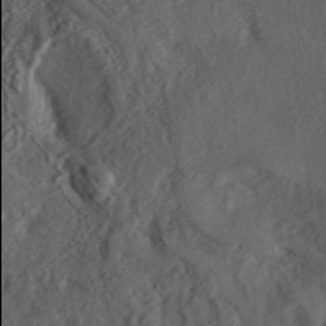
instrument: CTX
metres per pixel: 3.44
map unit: ANa
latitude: 36.9325
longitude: 18.0094
